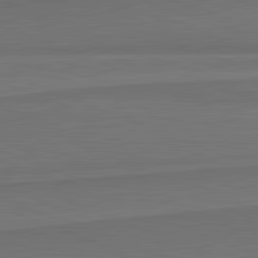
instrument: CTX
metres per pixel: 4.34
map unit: lApd
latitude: 82.2711
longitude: 168.2739
